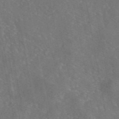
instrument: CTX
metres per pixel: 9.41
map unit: eAb
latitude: 46.4601
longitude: 106.5574
